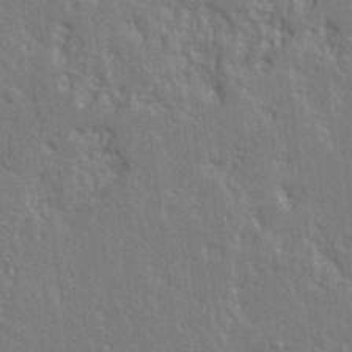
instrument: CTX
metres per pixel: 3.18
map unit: Ht
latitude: 9.7261
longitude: -77.2537
